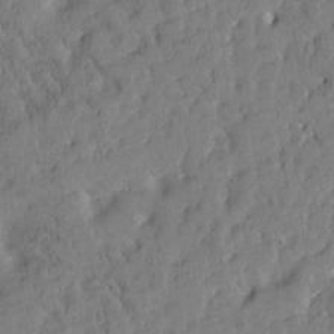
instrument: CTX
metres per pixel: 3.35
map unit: Htu
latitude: -3.6721
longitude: 175.1620
